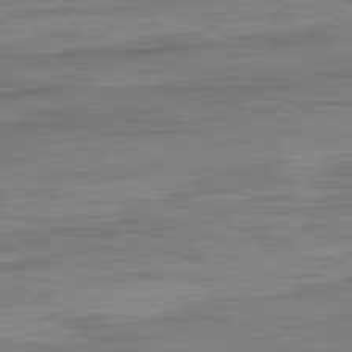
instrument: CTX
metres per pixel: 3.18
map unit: Ap
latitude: -82.1039
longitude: -76.1389
